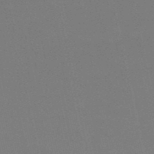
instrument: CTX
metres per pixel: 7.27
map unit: HNb
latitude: -49.4833
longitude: -52.4034
